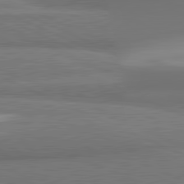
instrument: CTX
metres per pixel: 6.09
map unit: lApd
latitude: 81.9717
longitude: 175.5210
